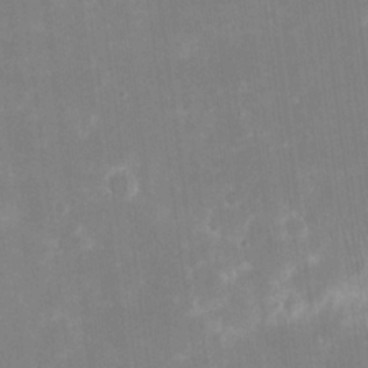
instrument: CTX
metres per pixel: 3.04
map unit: eHh
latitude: 19.9528
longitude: -69.8017
